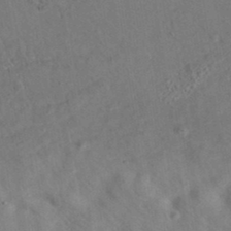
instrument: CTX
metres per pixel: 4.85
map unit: eAb
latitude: 35.2159
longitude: 109.7855
